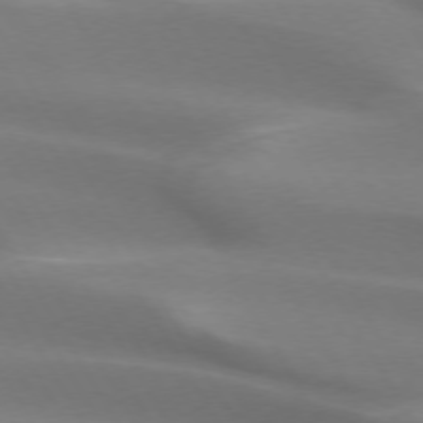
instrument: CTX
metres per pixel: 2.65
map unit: lApd
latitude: 73.4427
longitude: -49.7072
